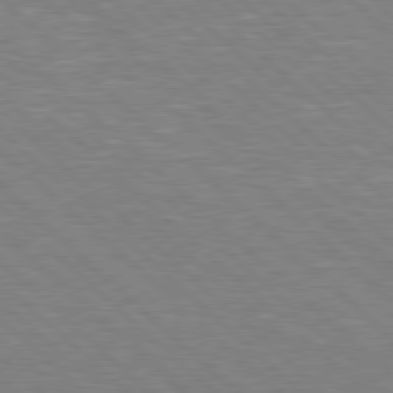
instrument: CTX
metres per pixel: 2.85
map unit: Hpe
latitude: 77.8016
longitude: -152.1956
